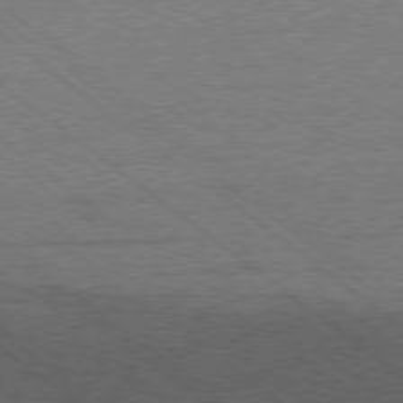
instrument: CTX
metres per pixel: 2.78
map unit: Hpe
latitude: -78.9541
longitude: -15.5372
